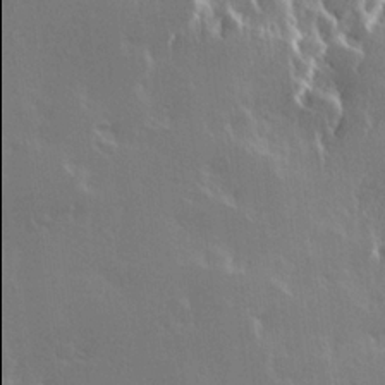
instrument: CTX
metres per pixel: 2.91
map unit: Hve
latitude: 23.5371
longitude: 146.0094
